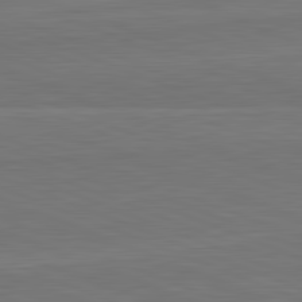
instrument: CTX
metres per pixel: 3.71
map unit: lApd
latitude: 82.5545
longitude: 165.8801
